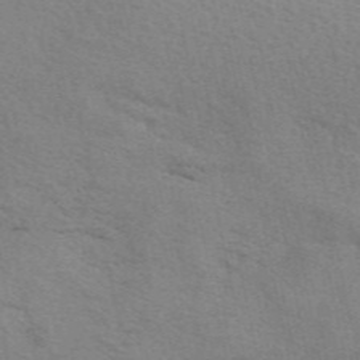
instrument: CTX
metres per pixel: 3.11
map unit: eAb
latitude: 50.9891
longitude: 116.7274
